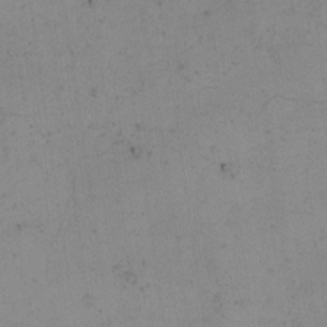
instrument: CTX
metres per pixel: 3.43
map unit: eHh
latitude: -1.9556
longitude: -79.4049
